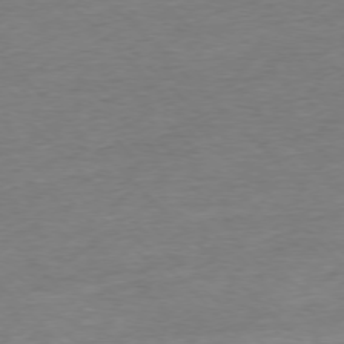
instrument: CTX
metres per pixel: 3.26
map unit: Ap
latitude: -76.8597
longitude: -97.5938
